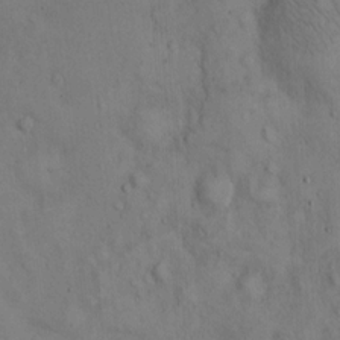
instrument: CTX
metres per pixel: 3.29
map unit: Hto
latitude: 14.3657
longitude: -59.6505
